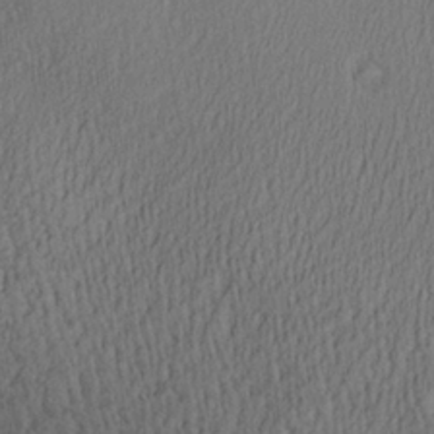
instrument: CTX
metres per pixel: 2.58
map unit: Aa
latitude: 27.7828
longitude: -137.9906
